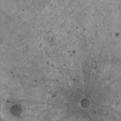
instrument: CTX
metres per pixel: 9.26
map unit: HNhu
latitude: 1.9528
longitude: 5.2754
